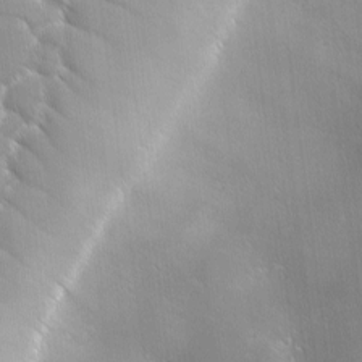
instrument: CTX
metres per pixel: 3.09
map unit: Ave
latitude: 1.7260
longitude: -113.8394
